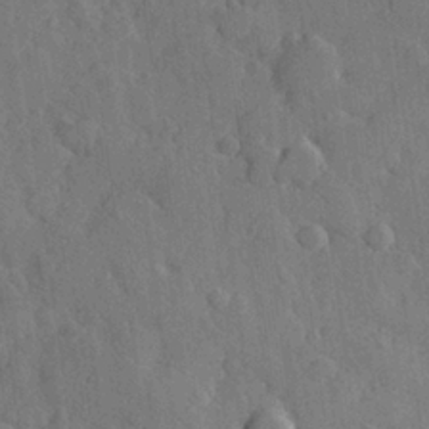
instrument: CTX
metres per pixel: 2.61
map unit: Hve
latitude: 24.2900
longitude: 149.2376
